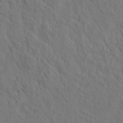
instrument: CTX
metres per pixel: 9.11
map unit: eHh
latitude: -2.2550
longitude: 18.6896
